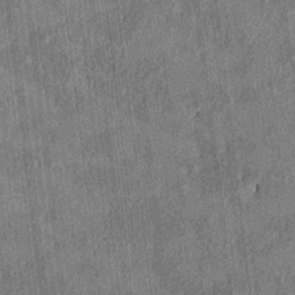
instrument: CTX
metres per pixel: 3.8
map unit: HNhu
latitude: 0.7624
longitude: -6.3278
